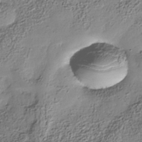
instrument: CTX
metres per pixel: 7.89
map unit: Nhe
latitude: -36.7085
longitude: -178.2334
